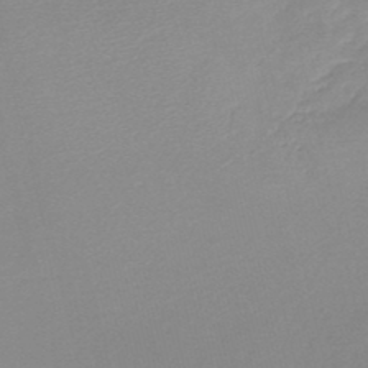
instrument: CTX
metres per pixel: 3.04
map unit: lHb
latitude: -45.7667
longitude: 64.4818
